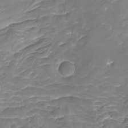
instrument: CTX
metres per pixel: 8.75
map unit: Nhu
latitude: -19.5588
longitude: -56.4034
